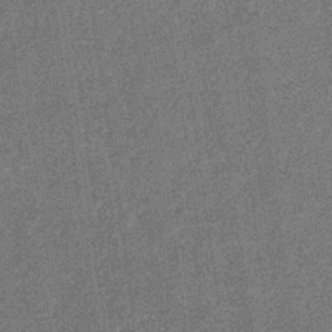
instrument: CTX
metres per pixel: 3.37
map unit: eHb
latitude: -31.2565
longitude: 67.8233
